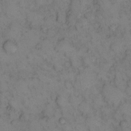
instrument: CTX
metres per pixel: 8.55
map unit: eHh
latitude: 13.5371
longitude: -63.4238
